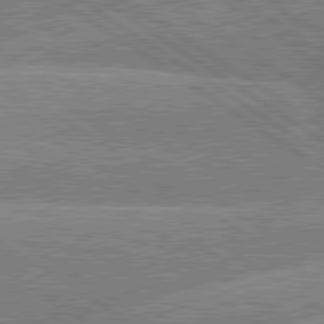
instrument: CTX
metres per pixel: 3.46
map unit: lApd
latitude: 79.6883
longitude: -157.8016
